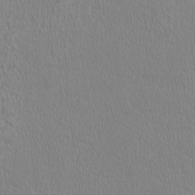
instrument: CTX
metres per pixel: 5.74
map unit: HNhu
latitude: -0.9542
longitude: 1.0298
